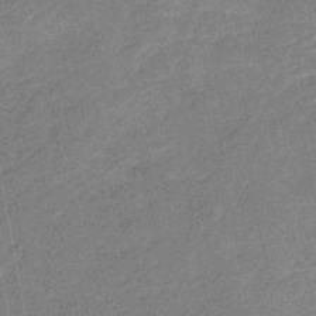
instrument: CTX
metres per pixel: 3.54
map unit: eHb
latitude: -45.3132
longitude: 89.1998
